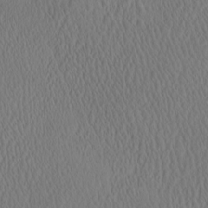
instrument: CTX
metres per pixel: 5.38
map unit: eHh
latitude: -3.5021
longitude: 16.2551
